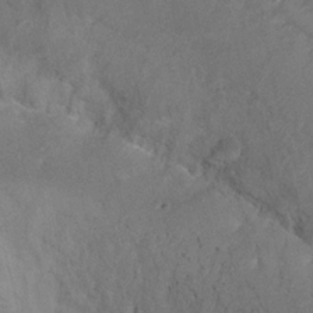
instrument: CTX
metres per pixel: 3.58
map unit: Ht
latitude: 1.6505
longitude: -33.1781
